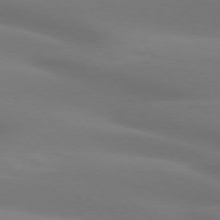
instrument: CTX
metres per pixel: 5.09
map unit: lApd
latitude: 74.5357
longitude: -48.7813
